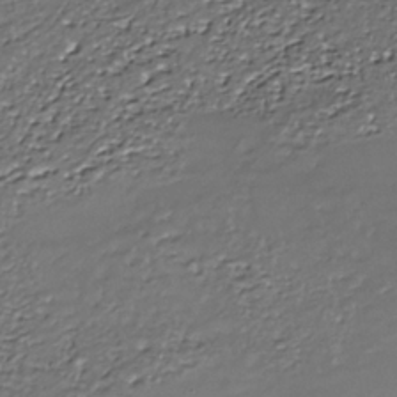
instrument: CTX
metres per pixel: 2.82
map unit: Nhe
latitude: -36.8408
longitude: -87.2159
